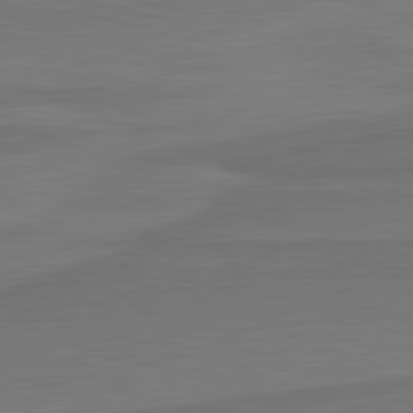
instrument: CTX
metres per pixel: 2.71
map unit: lApd
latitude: 81.9339
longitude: 168.9352
